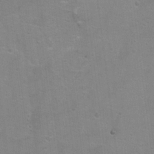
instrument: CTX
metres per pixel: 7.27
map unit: Hto
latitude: 17.8961
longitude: -38.7435
